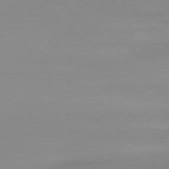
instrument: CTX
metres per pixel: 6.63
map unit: Ap
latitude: -77.5399
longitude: -68.2901
